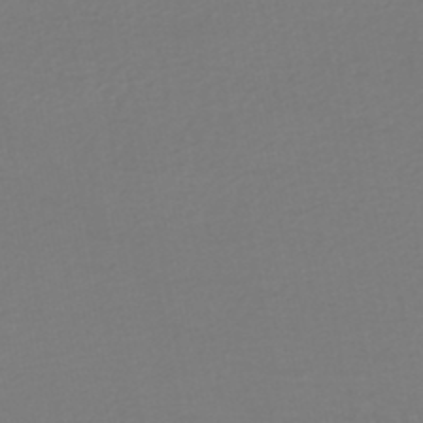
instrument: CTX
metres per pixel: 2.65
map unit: HNhu
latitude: -48.0472
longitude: 103.7289
